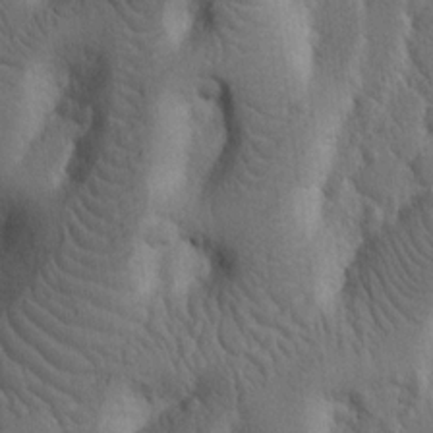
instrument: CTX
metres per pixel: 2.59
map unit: Nhu
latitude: 14.7247
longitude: -79.0081
